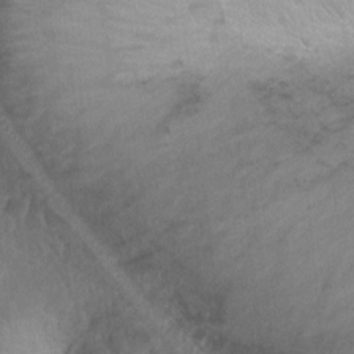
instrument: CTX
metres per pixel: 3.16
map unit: Ht
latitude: -2.4628
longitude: -26.7624
